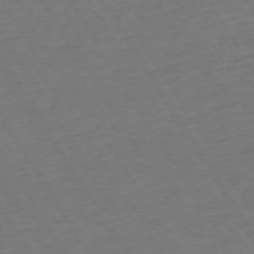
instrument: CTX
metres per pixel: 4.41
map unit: Hpe
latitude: -72.8408
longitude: 9.7289
